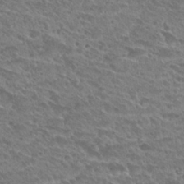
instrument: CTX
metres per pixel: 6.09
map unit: Hto
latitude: 28.8002
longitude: -38.8758
